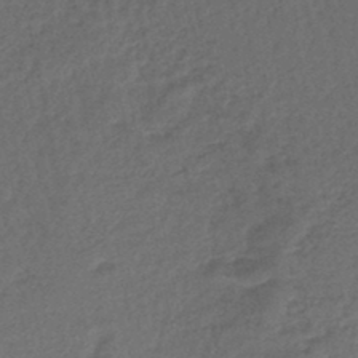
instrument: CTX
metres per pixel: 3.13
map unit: eHb
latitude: -43.2942
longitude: 83.1431
